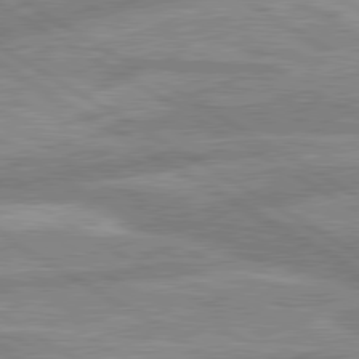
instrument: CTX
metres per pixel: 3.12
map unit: lApd
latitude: 80.1578
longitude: -170.4979
